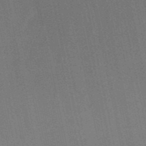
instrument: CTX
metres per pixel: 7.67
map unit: HNb
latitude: -52.3117
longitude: -46.6113
